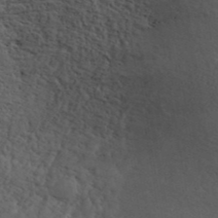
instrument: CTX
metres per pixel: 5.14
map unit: ANa
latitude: 41.7261
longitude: 51.7666
